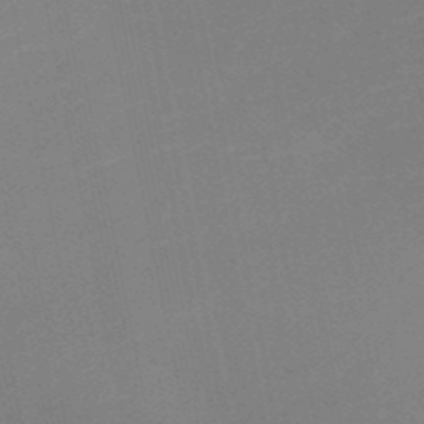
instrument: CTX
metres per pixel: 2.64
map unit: HNb
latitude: -51.8044
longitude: -47.9906
